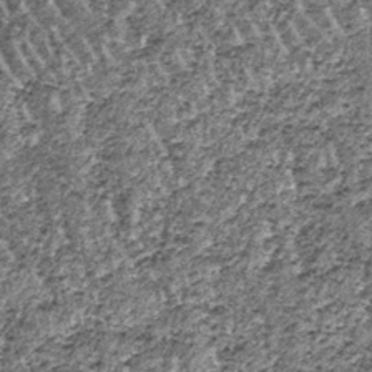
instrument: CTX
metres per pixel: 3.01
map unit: lHb
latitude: -39.1053
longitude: 65.1998
